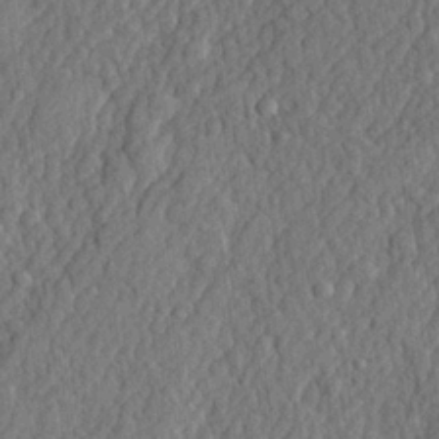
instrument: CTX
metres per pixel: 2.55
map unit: lHvf
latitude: 22.5924
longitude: 142.7274
